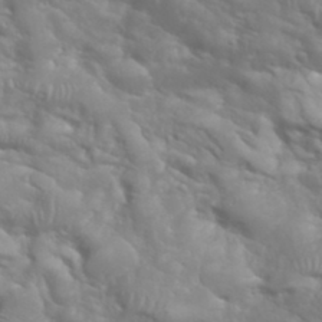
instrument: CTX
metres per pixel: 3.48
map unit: eHh
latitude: 35.3292
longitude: -60.1200
